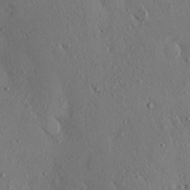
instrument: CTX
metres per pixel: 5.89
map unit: eHh
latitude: -0.3307
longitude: 18.5007
